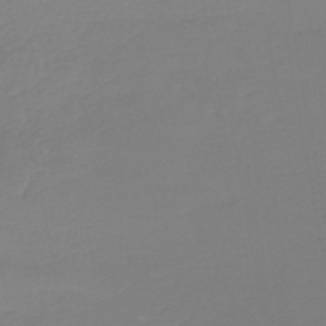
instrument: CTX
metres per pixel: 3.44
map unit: lHb
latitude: -45.6911
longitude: 72.5196
